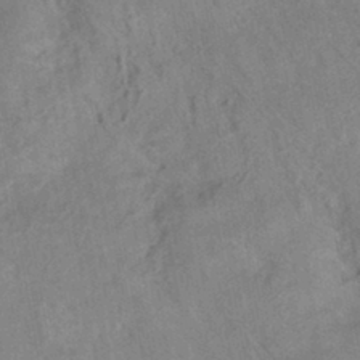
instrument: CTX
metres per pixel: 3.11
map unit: HNhu
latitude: -42.0472
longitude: 91.7667
